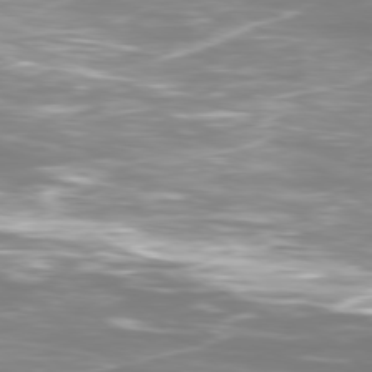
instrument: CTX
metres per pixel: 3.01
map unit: Ap
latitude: -79.8800
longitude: -60.4034
